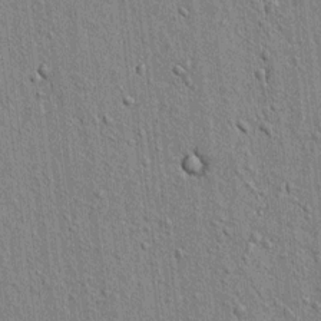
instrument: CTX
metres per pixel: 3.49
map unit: lAvf
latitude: 6.9892
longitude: 166.9353
